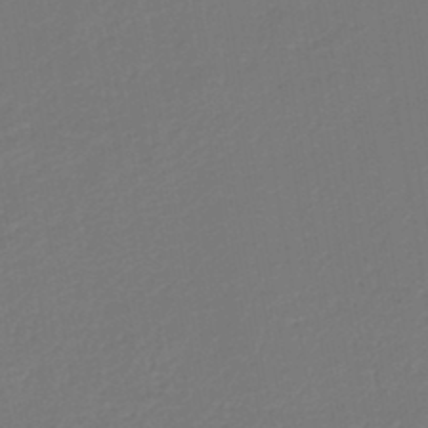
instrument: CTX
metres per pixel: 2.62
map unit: lHb
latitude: -45.3510
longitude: 60.4818
